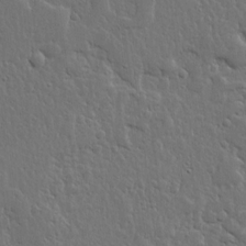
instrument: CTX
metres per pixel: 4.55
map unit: lHvf
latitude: 17.6694
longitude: -116.7057
